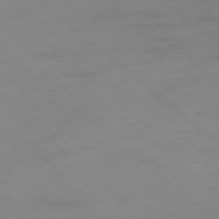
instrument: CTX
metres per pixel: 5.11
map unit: Hpe
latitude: -78.4818
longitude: -17.3860
